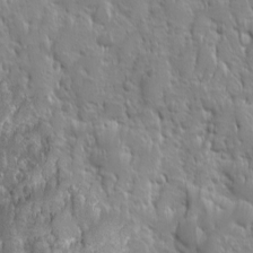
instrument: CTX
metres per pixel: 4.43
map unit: Ave
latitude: 9.9717
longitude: -104.8758
